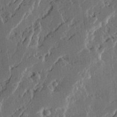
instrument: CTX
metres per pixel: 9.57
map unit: Ave
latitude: 15.0270
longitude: -137.3482
